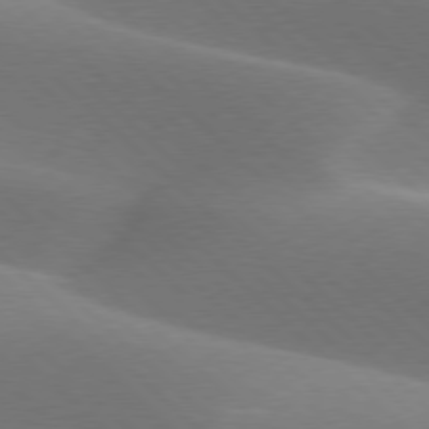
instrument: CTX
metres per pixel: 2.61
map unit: lApd
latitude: 77.4804
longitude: -51.8016
